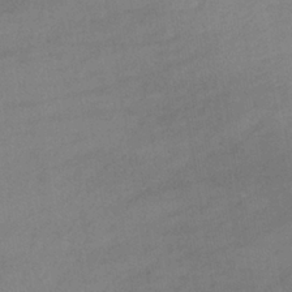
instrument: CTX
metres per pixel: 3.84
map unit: lHb
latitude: -36.8786
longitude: 68.6707
